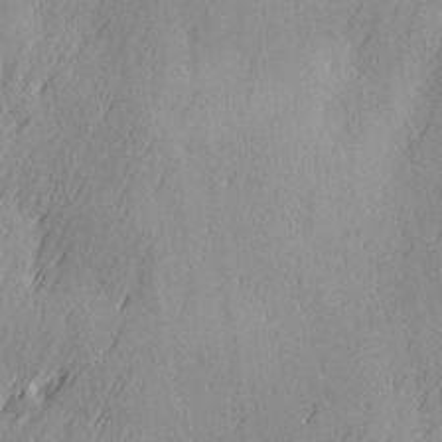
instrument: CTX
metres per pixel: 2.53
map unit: Ave
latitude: 2.8947
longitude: -112.0255
